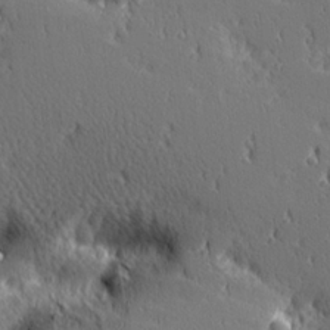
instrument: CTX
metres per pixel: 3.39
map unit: Hve
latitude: 25.8394
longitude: -92.4034
